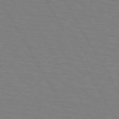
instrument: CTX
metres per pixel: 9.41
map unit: lApd
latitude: 72.4790
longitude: -57.0647
